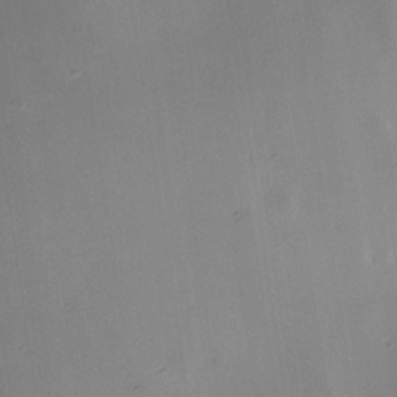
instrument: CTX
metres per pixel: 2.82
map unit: Nhe
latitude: -32.1039
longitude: -116.6302
